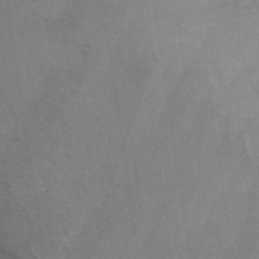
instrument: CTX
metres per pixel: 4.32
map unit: eHb
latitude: -30.6896
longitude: 63.3887
